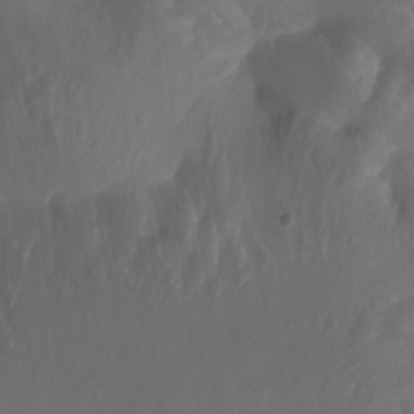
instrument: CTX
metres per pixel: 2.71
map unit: Aa
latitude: -12.9731
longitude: -68.4601
